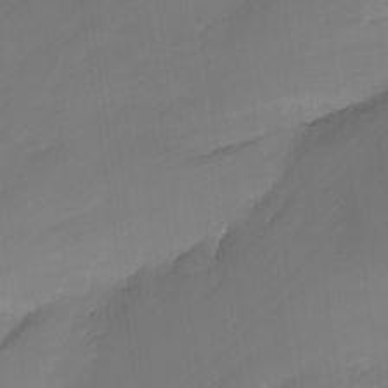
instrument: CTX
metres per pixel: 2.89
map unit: Nhu
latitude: -11.4454
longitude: -65.9339
